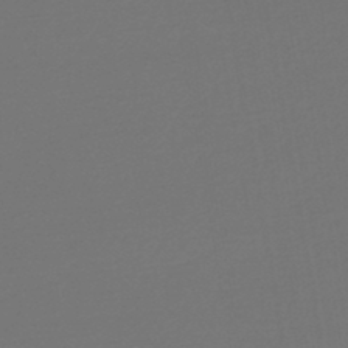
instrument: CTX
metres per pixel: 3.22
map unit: lHb
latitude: -46.1417
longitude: 59.9556
